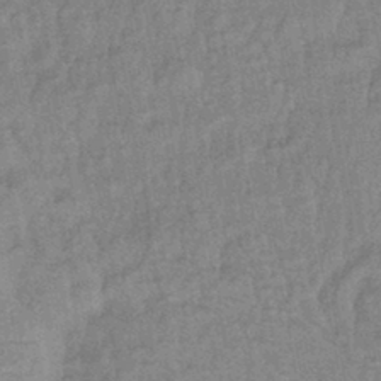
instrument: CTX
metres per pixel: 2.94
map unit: eHb
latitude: -42.3495
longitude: 82.3117
